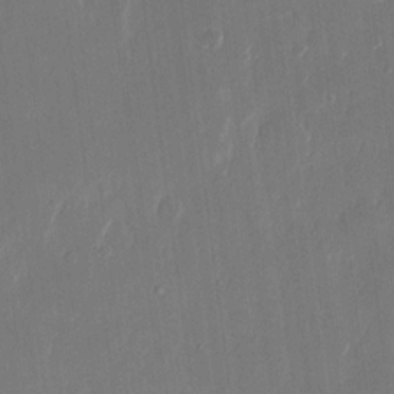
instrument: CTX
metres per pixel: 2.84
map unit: eHh
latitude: 13.5749
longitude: -70.8947
